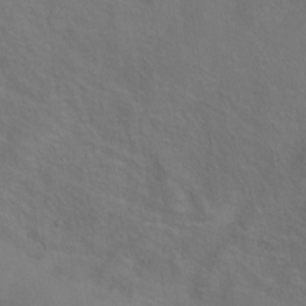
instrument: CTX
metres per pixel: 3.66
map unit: Ht
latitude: 1.4804
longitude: -35.7827
